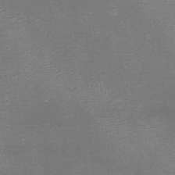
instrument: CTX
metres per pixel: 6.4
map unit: eHh
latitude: -6.7085
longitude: -78.7435
